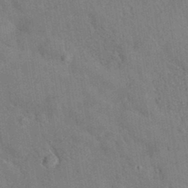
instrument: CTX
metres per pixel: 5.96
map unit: eAb
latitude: 34.7246
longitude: 110.0661
